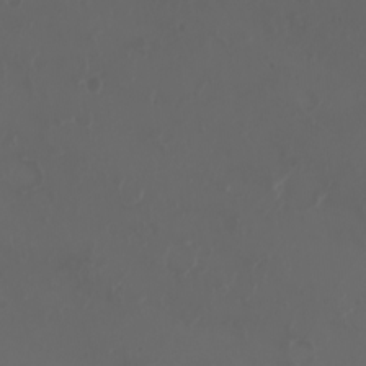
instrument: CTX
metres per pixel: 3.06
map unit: eHh
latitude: -3.3887
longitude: 20.0283
